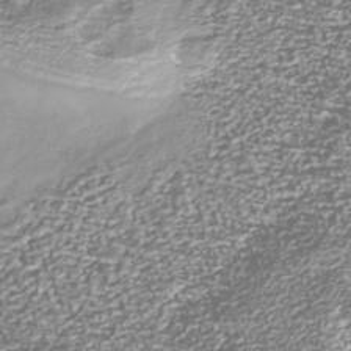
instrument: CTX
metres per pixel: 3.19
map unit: Nhu
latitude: -39.1620
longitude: -82.4790
